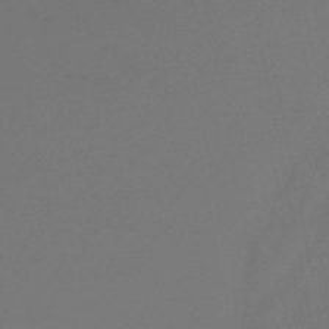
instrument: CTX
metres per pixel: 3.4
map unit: HNb
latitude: -47.6533
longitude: 57.3887
